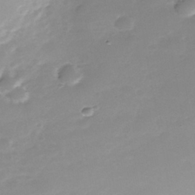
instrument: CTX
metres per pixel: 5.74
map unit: Nhe
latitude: -39.0487
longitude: -116.6113
